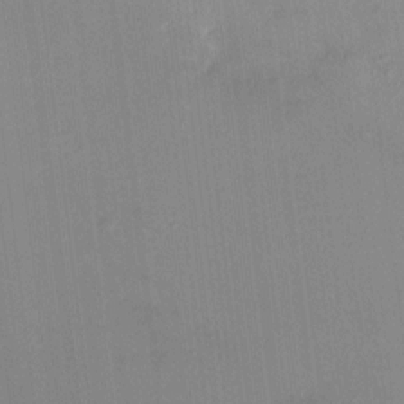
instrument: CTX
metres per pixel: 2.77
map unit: HNhu
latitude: 7.4426
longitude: 7.4265
